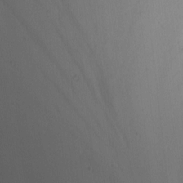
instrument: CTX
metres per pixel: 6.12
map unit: Nhu
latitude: -3.2753
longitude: -74.2523
